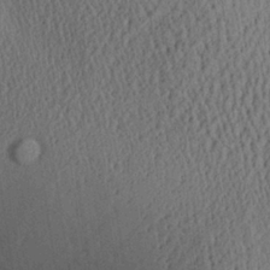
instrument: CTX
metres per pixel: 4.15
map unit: Aa
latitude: 27.3860
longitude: -138.1956
